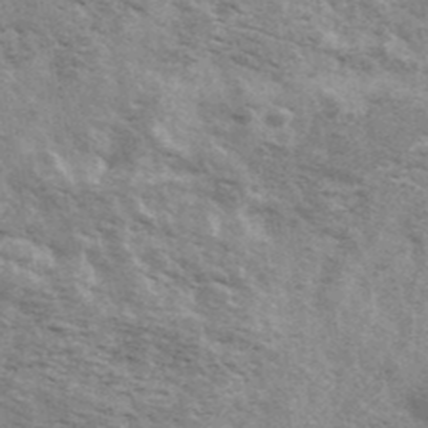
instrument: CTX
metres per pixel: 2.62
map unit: Ave
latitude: 41.0458
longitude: -109.6316
